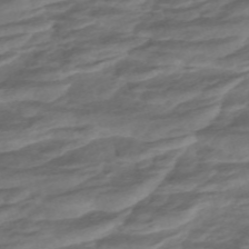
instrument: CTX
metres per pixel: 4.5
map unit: ANa
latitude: -45.1431
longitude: 104.9541
